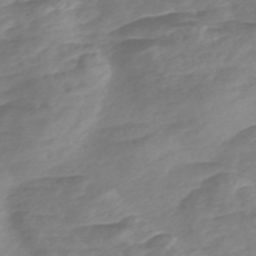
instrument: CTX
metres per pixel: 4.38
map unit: Nve
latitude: -57.7477
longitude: 57.4265
